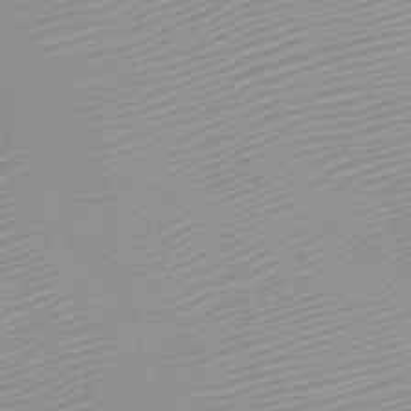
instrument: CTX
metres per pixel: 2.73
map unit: HNb
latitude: -45.4832
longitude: -43.6694
